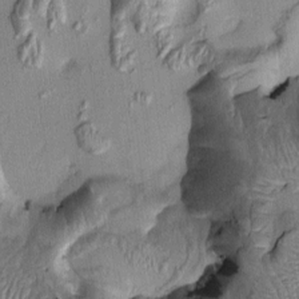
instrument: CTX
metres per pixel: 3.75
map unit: Nhu
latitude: -0.3873
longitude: -14.3846
